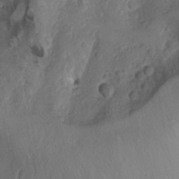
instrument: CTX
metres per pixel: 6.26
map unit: Nhu
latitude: -4.7085
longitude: -86.1578
